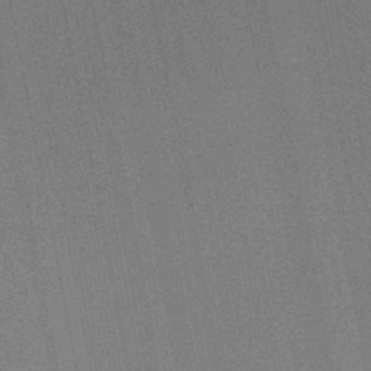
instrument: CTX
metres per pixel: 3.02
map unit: lHb
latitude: -45.9745
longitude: 57.3132
